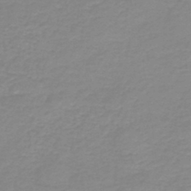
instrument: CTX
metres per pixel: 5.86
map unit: HNb
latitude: -44.7274
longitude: 53.1809
